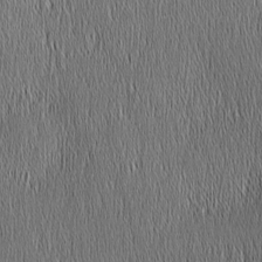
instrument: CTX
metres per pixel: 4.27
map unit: Nhu
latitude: -4.5762
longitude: -151.6694
